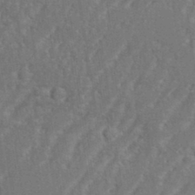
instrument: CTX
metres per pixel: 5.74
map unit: eHh
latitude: 34.8947
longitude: -133.6127
